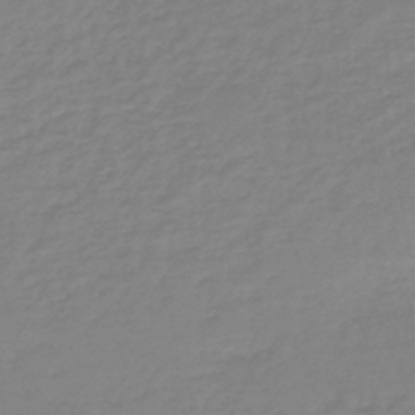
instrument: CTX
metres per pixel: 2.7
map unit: HNb
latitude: -46.1039
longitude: -35.1592
